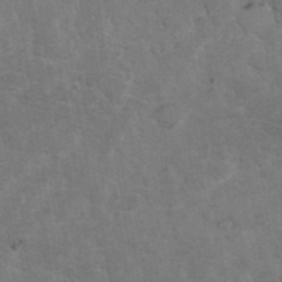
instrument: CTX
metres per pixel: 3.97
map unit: eHh
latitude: 36.2901
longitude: -67.7638
